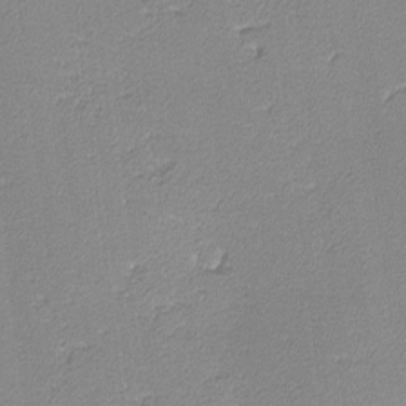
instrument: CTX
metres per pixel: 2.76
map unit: lHvf
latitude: -12.8975
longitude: -102.2333
